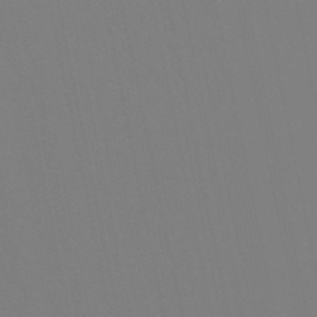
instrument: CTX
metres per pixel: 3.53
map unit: lHb
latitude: -49.5966
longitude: 70.0661
